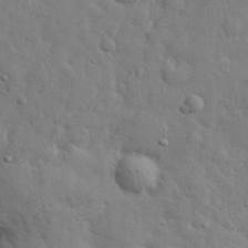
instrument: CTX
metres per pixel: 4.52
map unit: eHh
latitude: 29.7072
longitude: -75.9339
